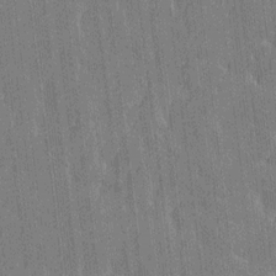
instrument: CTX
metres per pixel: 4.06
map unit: Htu
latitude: -7.1053
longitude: 176.2551
